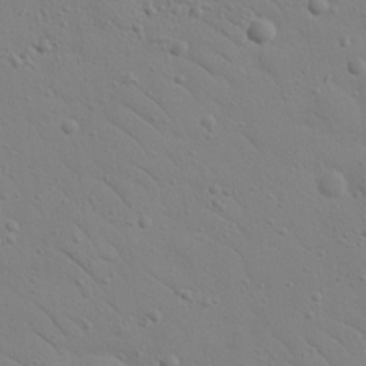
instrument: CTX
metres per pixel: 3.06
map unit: Nhu
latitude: 23.3104
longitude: -73.9528
